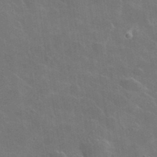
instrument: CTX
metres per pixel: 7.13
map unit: lHvf
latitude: 36.2145
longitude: -92.1389
